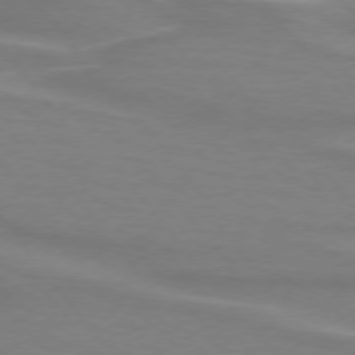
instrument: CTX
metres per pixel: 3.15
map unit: lApd
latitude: 74.9325
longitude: -80.2333
